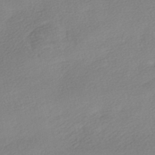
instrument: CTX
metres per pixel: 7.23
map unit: HNhu
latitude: -40.5385
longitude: 94.2550
